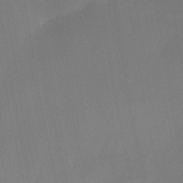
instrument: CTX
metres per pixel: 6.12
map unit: Nhe
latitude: -38.4629
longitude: -119.2726
